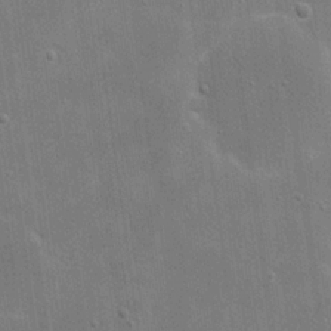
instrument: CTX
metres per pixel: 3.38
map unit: eHh
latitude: 20.1389
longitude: -66.6490
